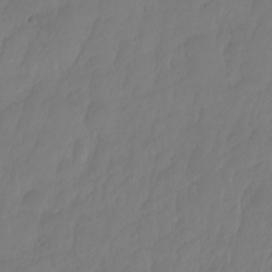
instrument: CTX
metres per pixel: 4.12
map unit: HNhu
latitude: -24.0472
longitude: 50.1606
